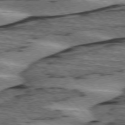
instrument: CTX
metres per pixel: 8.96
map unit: lApd
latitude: 75.8583
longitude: -79.0837
